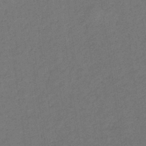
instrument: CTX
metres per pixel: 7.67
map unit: lHb
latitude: -34.3117
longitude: 65.7100
